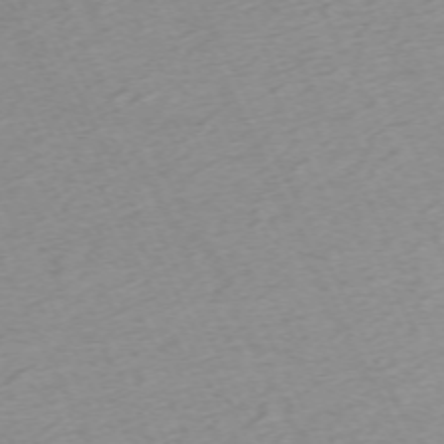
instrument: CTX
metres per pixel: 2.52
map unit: Hpe
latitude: -70.2929
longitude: 15.2187
